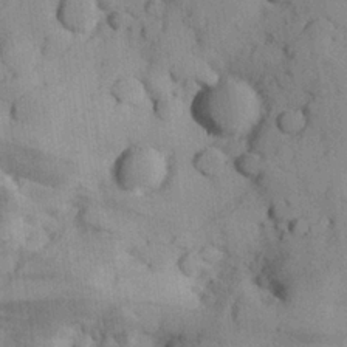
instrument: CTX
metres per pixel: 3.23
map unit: Hve
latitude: 24.4978
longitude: 147.9367
